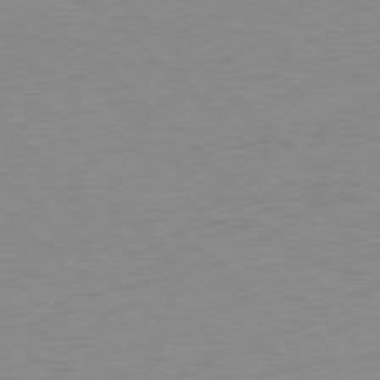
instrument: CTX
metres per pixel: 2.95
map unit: Ap
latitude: -77.8044
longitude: -70.7624
